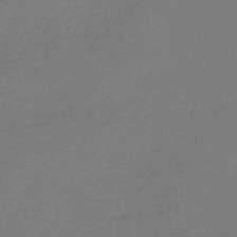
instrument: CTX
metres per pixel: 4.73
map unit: lHb
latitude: -42.8030
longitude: 60.2739
